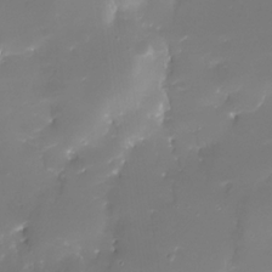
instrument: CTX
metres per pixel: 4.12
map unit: Nhe
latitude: -32.9731
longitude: -116.4034
